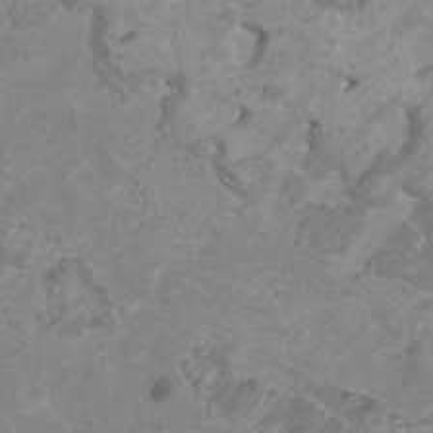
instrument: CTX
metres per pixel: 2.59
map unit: HNhu
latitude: 2.0633
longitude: -2.0444
